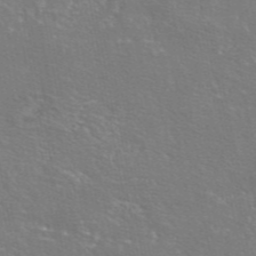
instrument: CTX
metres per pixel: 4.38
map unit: eAb
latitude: 46.2523
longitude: 106.3307
